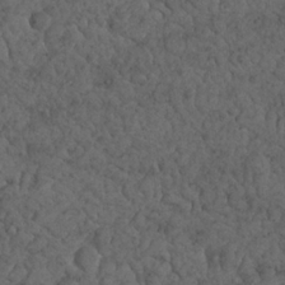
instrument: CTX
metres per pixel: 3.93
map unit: Nhu
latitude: 22.4979
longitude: -66.8569
